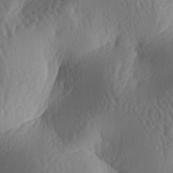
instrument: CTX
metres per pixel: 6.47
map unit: lAa
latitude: -6.7463
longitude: -128.3089
